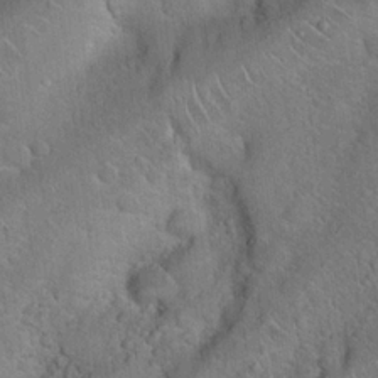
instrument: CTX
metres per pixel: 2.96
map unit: Hto
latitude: 19.2537
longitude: -50.8569
